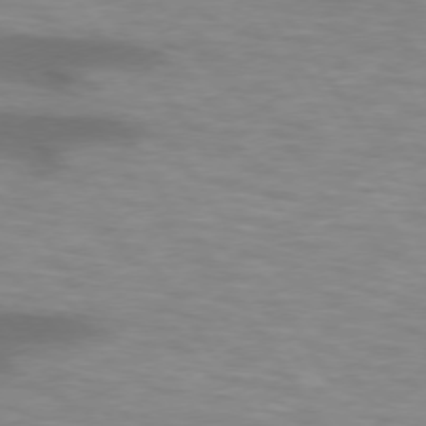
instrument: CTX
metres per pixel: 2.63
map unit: lApd
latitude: 74.2712
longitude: -53.6505
